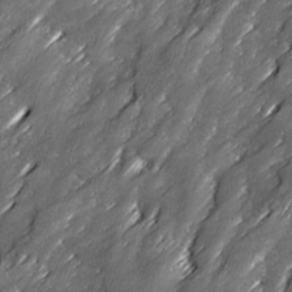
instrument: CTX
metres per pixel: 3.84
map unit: Ave
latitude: 16.7057
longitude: -136.8191
